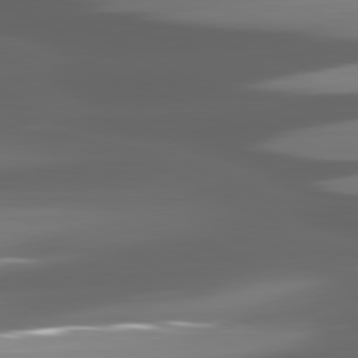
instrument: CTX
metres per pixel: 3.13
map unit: lApd
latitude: 81.2537
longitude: -146.0633
